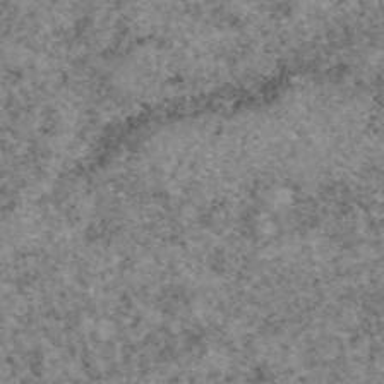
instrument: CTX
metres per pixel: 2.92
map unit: eAb
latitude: 49.3482
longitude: 109.4265
